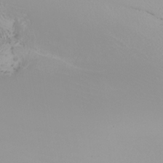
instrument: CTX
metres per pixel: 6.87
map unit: Nhu
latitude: -7.1998
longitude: -91.1592
